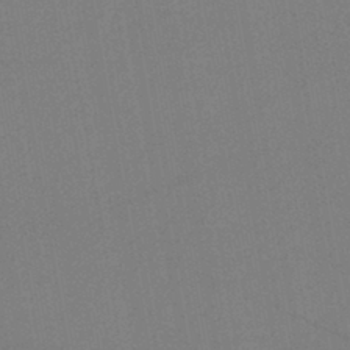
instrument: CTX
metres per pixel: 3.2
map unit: lHb
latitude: -42.6329
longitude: 68.2928
